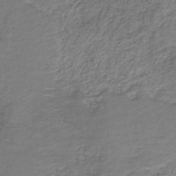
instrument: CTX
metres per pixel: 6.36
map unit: HNb
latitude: -36.5762
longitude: 51.3887
